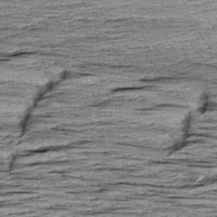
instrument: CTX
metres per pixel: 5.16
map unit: Aa
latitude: 8.4412
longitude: -139.6505
